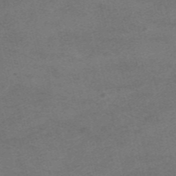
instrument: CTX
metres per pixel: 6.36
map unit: HNhu
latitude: -40.1039
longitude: 104.1605
